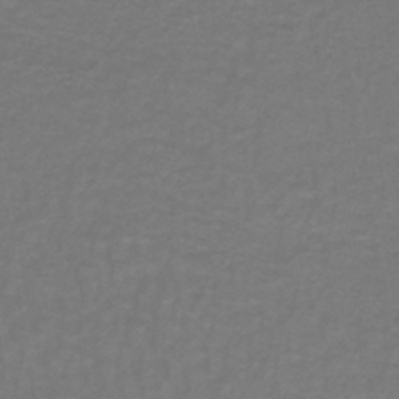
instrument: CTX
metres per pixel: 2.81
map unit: lHb
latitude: -42.8408
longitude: 56.2550
